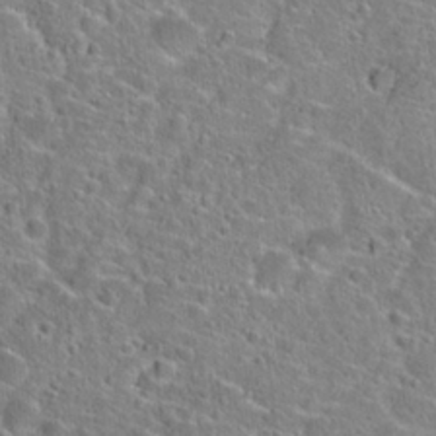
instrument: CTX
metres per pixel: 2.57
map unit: Hto
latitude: 23.6505
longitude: -46.1389
